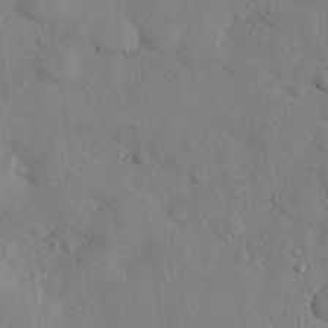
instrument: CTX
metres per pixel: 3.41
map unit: eHh
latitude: 25.5938
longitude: -77.8016
